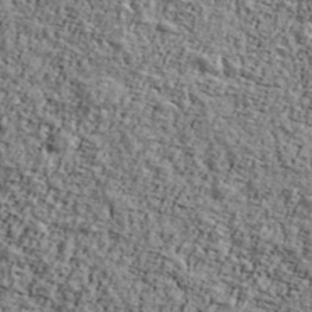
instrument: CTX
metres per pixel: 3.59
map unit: Ave
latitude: 42.6491
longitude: -110.3656
